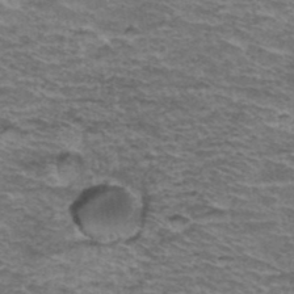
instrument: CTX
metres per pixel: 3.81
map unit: Hto
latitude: 37.8584
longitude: -43.5749
